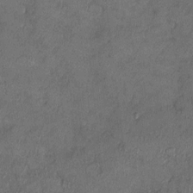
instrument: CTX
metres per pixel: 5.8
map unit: HNhu
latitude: 3.8583
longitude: 7.0486
